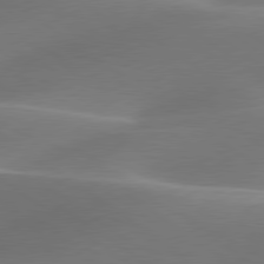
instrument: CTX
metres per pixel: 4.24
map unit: lApd
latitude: 79.8395
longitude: -91.2915
